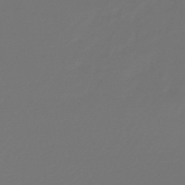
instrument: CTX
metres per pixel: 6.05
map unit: lHb
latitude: -47.6155
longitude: 59.7855
